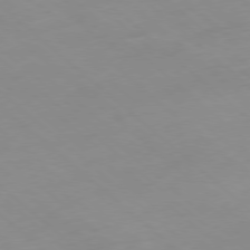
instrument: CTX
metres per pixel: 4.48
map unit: Hpe
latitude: -78.5007
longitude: -17.8772
